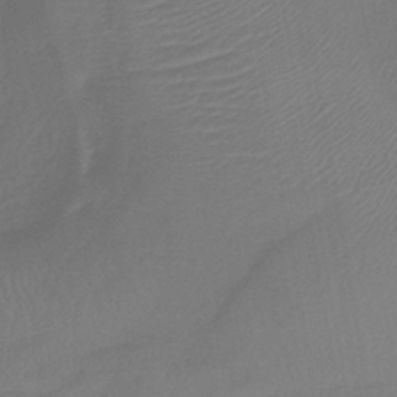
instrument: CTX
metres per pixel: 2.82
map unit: lHb
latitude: -41.2187
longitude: 77.6911
